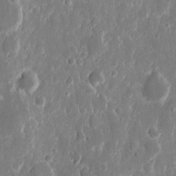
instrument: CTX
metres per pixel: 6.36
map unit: eHh
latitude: 12.1578
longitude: -71.9717
